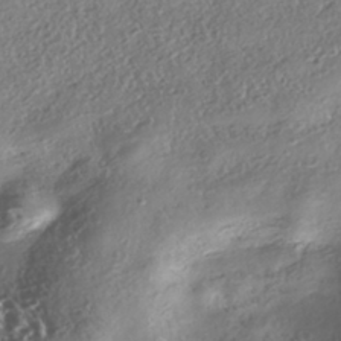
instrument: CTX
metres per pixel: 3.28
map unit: eHh
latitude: -42.2172
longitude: 121.2187
